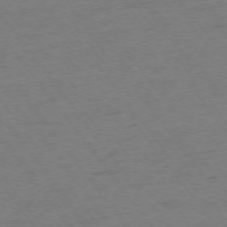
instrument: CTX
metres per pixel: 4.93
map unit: Ap
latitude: -75.3699
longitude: -73.3104
